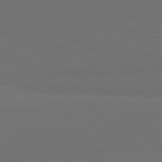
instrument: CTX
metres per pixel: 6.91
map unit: lApd
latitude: 81.4993
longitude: 153.2187
